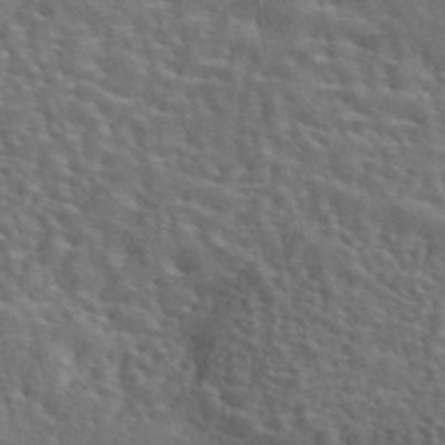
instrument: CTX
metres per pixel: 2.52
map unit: eAb
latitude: 43.5938
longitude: 111.7855
